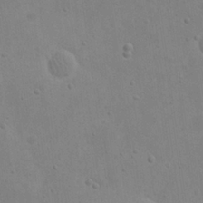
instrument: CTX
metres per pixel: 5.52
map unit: eHh
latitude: 21.3860
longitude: -69.0459
